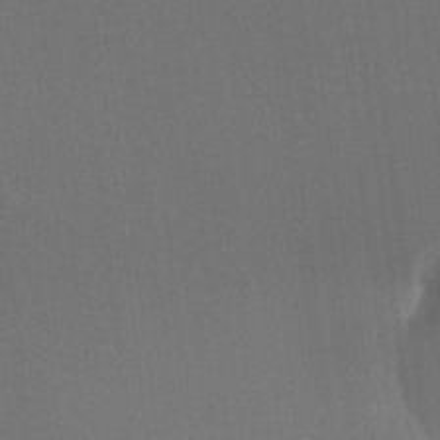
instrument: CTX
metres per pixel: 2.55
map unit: HNhu
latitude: -0.0094
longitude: -2.0444
